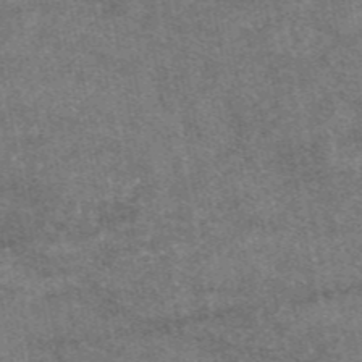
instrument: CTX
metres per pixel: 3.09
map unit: eAb
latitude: 47.6694
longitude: 121.0675
